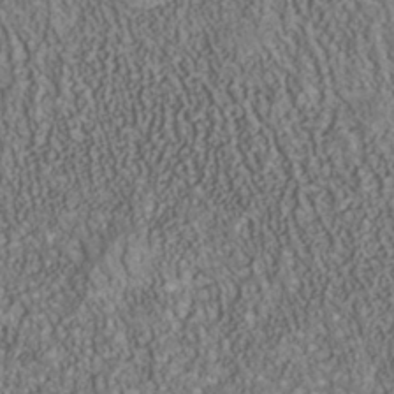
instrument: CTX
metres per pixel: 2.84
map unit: Nhu
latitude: -40.4251
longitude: -85.3860
